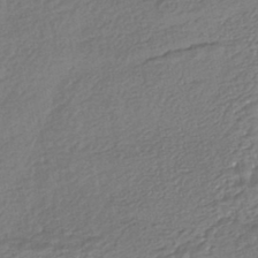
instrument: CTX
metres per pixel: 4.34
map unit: HNhu
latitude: -45.0109
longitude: 95.8611
